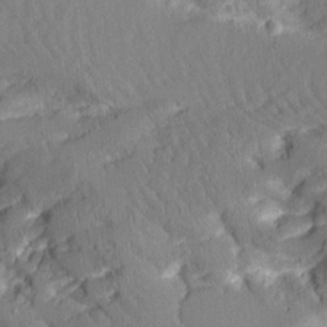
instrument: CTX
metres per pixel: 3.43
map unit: Aa
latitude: 12.1578
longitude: -125.8205
